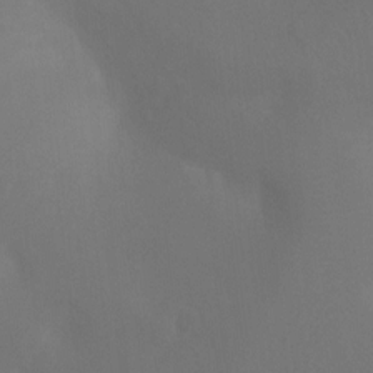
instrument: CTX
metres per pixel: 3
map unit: Ht
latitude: 2.0444
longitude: -25.2348
